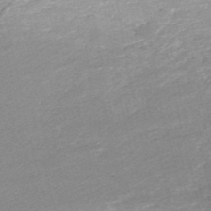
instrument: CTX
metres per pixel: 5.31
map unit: HNb
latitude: -54.4629
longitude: -35.6694
